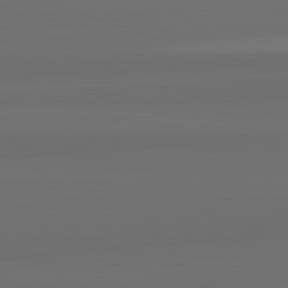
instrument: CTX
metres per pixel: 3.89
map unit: lApd
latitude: 82.4223
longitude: 163.5399
